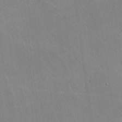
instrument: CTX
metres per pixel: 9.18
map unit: lHvf
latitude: -10.6330
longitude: -102.3278
